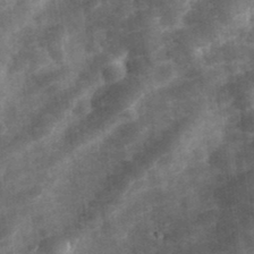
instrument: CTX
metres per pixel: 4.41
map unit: Hve
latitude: 32.9325
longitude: 151.2943
